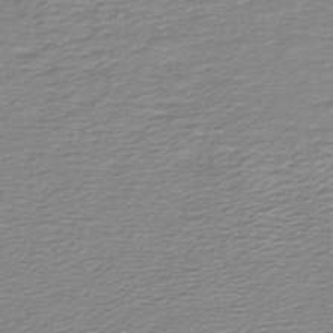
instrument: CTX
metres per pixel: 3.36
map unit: lHb
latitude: -44.8408
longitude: 76.3684
